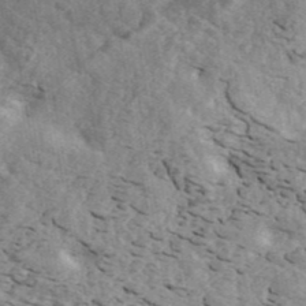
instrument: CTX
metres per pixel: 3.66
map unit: ANa
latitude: 43.5182
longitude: 47.1431
